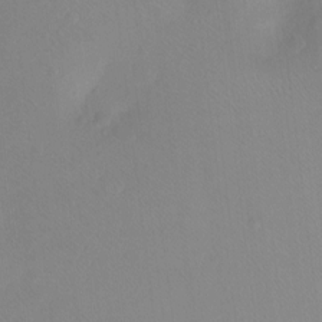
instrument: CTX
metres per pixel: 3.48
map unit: Ht
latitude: -9.0864
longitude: -37.9906
